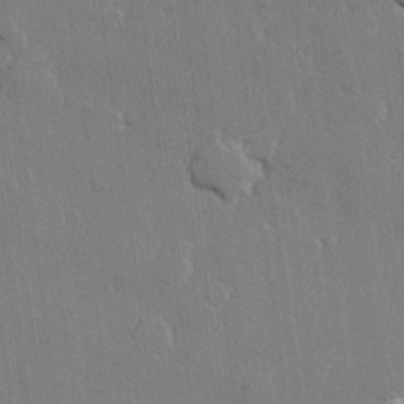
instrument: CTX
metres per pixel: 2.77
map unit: lHvf
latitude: 21.8584
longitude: 146.7652
